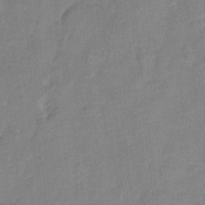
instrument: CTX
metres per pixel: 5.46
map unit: Hto
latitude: 5.9150
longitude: -31.5938
